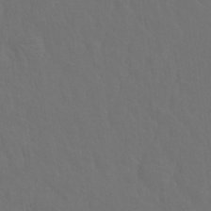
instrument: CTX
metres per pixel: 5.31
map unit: Hto
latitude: 19.3859
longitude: -39.8583
